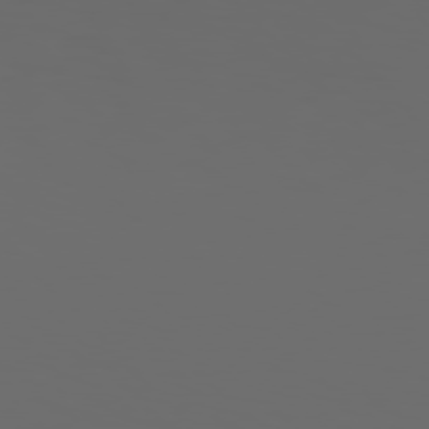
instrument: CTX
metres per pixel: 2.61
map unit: Hpe
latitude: 76.6112
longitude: -140.8191
